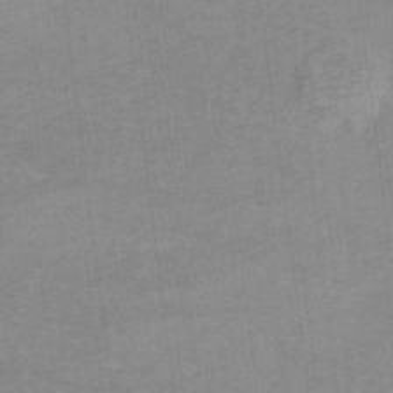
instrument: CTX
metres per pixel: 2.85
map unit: Hto
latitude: 6.8758
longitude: -36.8380
